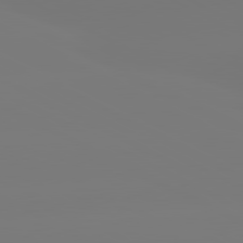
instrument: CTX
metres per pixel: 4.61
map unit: lApd
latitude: 80.7246
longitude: -148.3089
